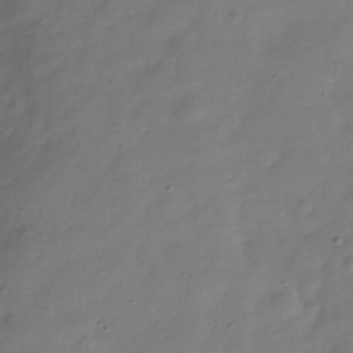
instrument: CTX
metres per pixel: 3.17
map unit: Hve
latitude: -31.5399
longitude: 92.3684
